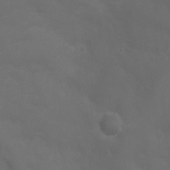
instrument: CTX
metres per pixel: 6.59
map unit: Ht
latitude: 1.4426
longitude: -22.2522
